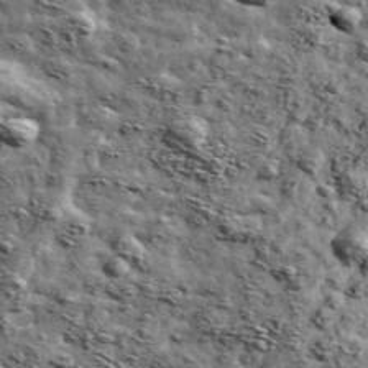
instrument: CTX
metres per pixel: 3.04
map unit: Ave
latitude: 42.6868
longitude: -107.9339
